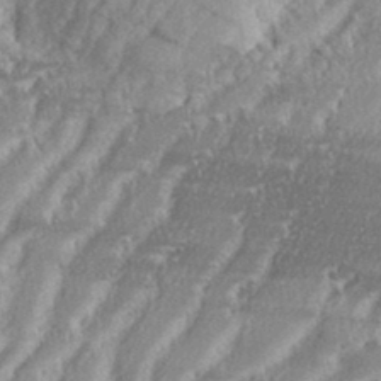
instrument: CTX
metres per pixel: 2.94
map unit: eHh
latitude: 35.2914
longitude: -133.0836
